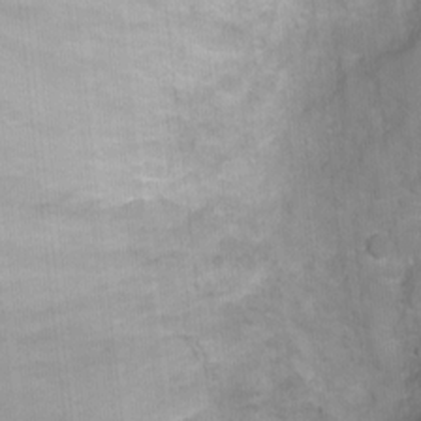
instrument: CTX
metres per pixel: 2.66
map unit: Ht
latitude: -0.4251
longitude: -17.3293
